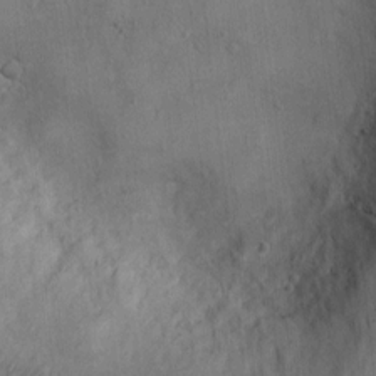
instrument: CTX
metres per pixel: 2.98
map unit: Ht
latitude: -3.6532
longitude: -15.1215
